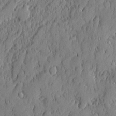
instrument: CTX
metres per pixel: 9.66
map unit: eHh
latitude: 5.4426
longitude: -76.5356
